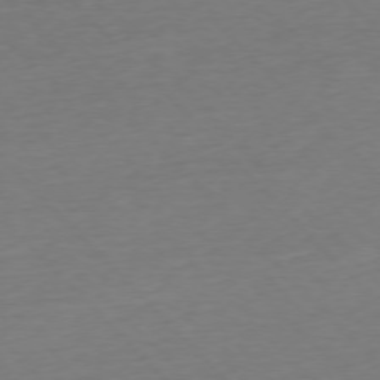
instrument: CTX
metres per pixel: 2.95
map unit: Ap
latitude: -76.8786
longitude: -92.5356
